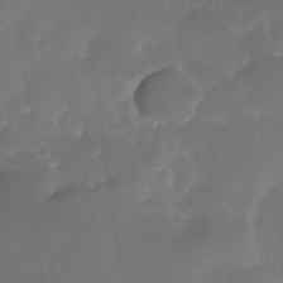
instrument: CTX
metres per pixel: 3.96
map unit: Nhe
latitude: -34.2928
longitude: -145.8016
